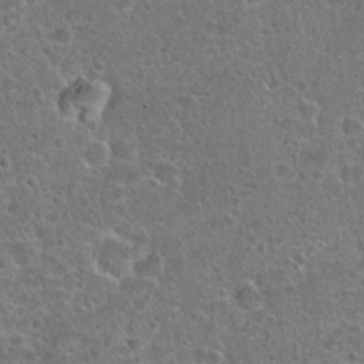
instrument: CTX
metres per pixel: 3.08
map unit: Hto
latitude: 22.5168
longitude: -47.7261
